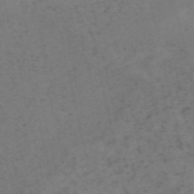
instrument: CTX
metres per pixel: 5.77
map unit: HNb
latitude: -55.2376
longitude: -48.3278
